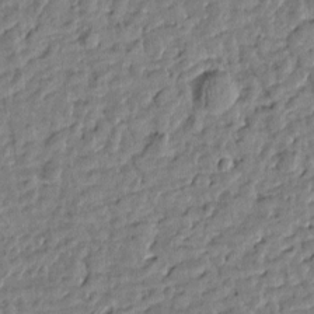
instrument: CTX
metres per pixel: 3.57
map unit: Htu
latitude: 0.6490
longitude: -179.4616
